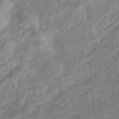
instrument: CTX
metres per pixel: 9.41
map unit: eHb
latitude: -38.5007
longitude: 78.6329
